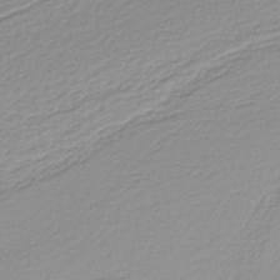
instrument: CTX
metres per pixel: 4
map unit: lHb
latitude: -37.4643
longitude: 57.8989
